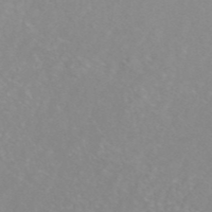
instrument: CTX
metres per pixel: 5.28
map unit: ANa
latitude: 44.9891
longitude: 22.5763
